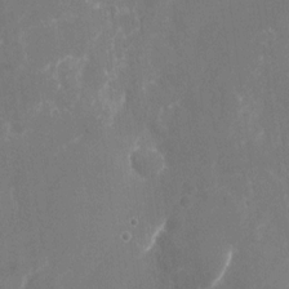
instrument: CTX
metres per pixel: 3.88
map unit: Nhu
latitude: -23.0109
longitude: -72.3846
